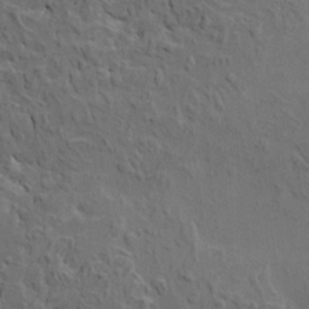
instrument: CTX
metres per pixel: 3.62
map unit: HNhu
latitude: 6.8380
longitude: -0.4979
